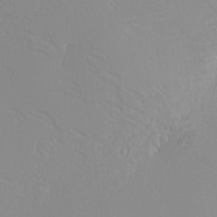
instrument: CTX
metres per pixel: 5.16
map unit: Nhu
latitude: -4.6518
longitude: -81.6127
